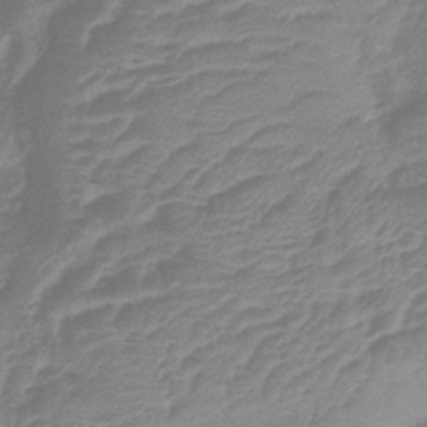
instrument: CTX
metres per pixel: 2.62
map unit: lHb
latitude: -40.6707
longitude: 77.0297
